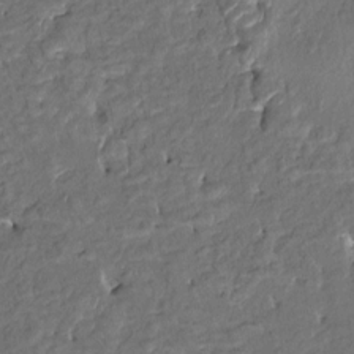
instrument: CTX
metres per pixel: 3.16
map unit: HNhu
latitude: 3.7260
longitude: -7.4615
